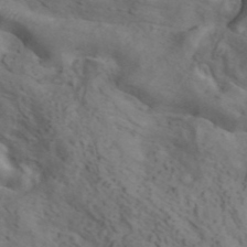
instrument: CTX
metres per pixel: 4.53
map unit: ANa
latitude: 42.0822
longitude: 14.5574
